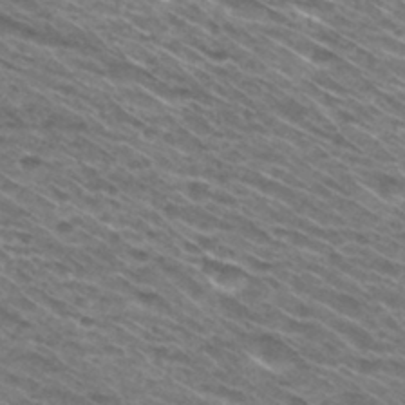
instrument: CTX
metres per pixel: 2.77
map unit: Hto
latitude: 30.8569
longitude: -46.3279
